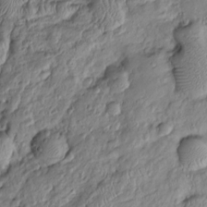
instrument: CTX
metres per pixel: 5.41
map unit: Htu
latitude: -6.0472
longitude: 155.8422
